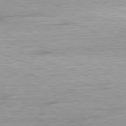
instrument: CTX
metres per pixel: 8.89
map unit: Ap
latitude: -80.9164
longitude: -90.2523
